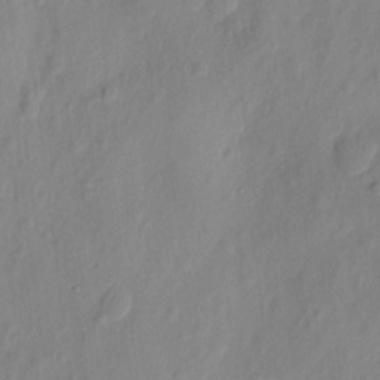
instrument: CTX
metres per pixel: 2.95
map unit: eHh
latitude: 7.1214
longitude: -75.1025
